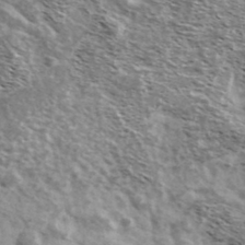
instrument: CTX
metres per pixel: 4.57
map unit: Ave
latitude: 38.4034
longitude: -108.7246
